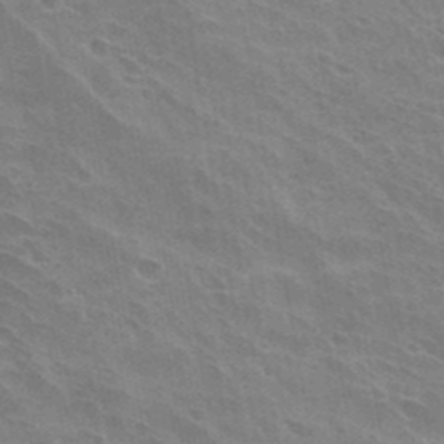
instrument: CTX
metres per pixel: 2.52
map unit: Hto
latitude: 32.1200
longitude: -40.9135
